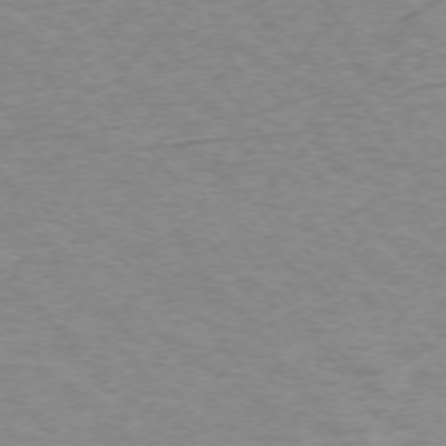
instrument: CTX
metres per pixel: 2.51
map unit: Ap
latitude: -74.7275
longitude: -78.9514
